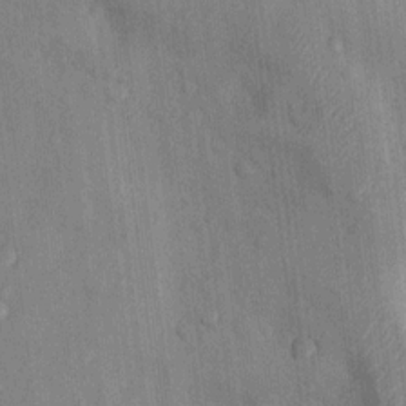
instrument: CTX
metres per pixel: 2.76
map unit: Nhu
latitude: 9.7450
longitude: -24.7435
